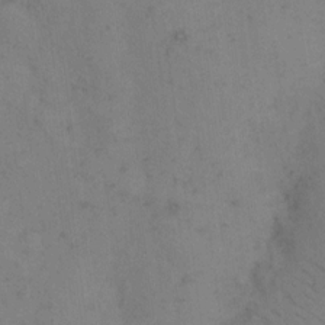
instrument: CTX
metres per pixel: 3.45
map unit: eHh
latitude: 9.8961
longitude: -63.2348
